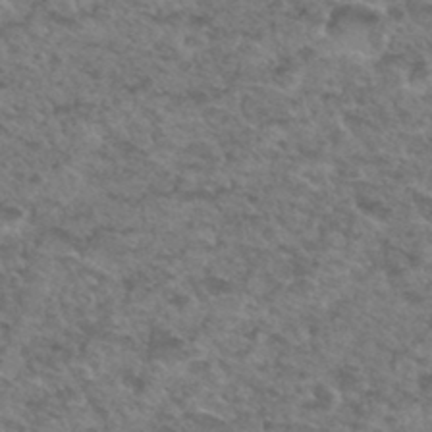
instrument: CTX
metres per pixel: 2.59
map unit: Hto
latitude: 33.3860
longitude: -49.1781
